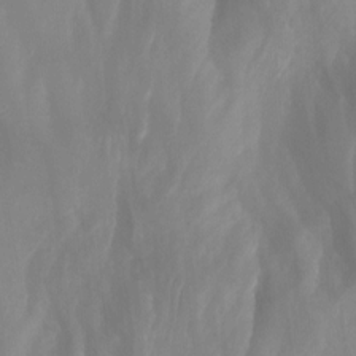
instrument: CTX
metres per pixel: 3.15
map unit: Nhu
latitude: -13.1242
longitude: -66.4601
